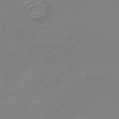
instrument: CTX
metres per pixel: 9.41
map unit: HNb
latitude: -41.5588
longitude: 50.3873
